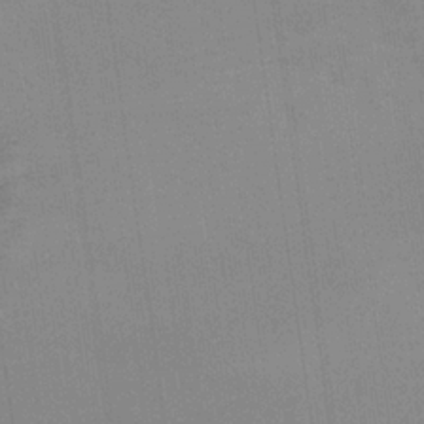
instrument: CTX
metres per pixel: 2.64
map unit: HNb
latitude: -32.4440
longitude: 56.6329
